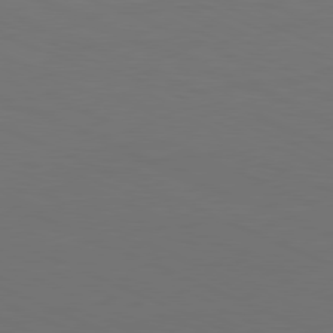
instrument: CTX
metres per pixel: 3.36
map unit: Hpe
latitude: -81.7856
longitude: 20.0094
